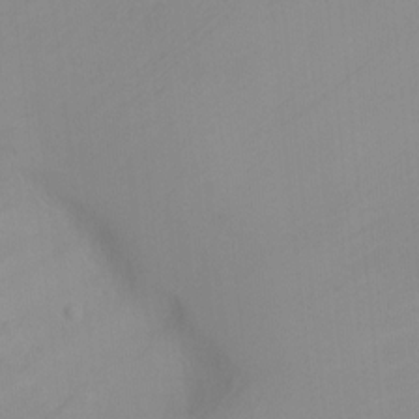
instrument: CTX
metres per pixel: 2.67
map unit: Ht
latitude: -8.2550
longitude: -37.0081
